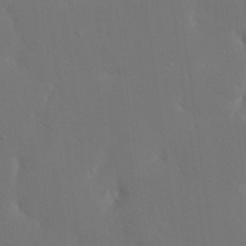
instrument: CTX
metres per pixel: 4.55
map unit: eHh
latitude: 19.1214
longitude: -67.2537
